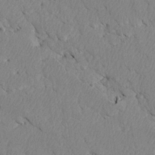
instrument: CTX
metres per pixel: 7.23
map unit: Htu
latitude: 3.3670
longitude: 153.2376
